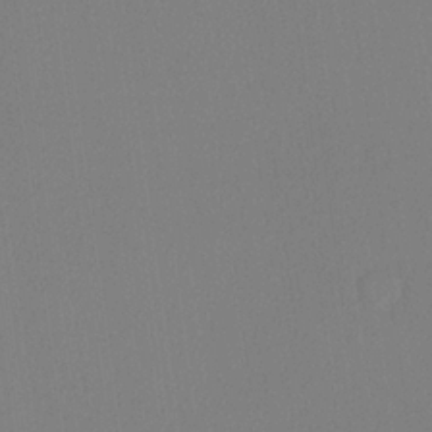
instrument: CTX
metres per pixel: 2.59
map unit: lHvf
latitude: 21.6505
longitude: 141.0675
